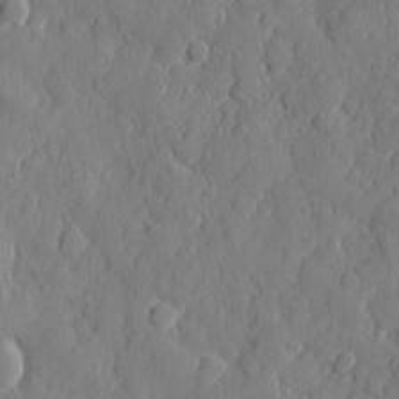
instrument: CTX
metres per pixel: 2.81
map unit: eHh
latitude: 6.5168
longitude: -75.2726
